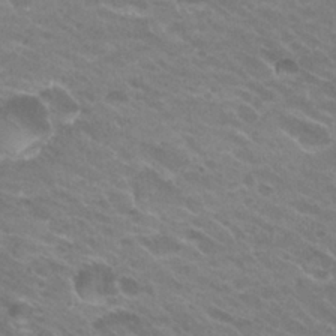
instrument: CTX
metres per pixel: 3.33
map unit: Hto
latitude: 26.4034
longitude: -36.3279
